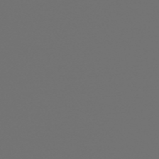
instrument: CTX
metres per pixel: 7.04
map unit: HNb
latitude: -47.2943
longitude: 56.4251
